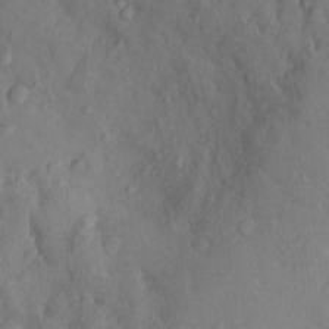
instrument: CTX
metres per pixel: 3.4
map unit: Nhu
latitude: 12.4223
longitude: -29.2915
